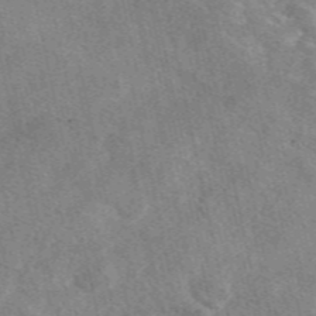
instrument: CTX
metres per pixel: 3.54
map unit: eAb
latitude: 48.8947
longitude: 122.0661
